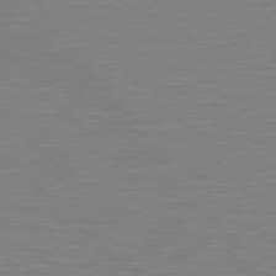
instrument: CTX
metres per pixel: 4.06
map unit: Hpe
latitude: 78.9892
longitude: -173.4993
